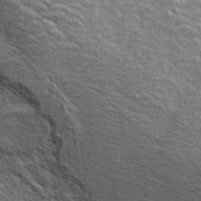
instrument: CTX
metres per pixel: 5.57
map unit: ANa
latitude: 41.4804
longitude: 17.7856
